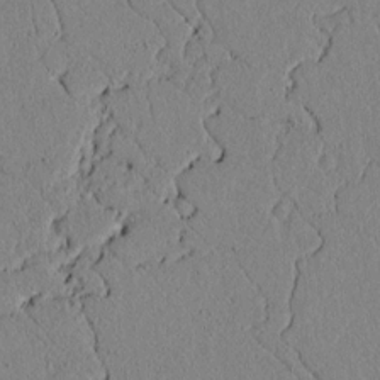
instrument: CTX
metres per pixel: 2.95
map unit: lAvf
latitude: 5.5371
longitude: 166.6896
